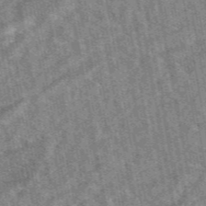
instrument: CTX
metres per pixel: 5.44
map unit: eAb
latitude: 48.1578
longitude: 117.4454
